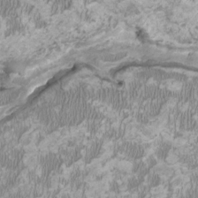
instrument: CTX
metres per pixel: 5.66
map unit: HNhu
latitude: 2.0444
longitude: -2.6112
